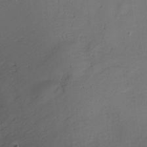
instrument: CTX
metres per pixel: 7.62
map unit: Nhu
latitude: -13.9556
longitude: -40.5734
